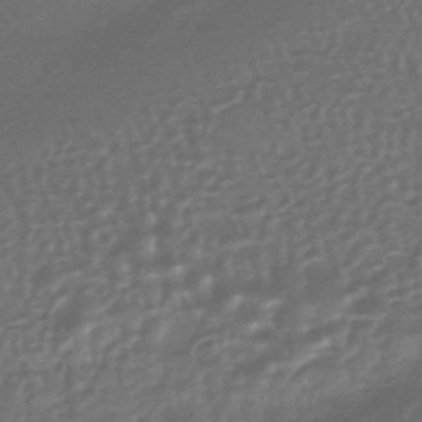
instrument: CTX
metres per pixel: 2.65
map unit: HNhu
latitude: -44.1606
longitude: 93.4265
